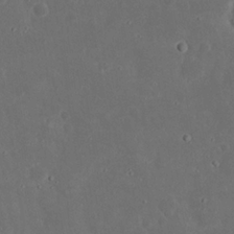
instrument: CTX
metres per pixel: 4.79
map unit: Nhu
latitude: 21.4805
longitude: -72.3279
